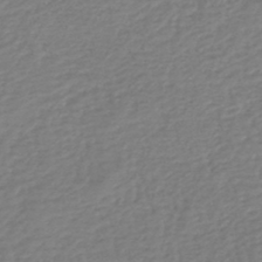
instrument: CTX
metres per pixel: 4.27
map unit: lHb
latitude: -46.7274
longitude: 61.8989
